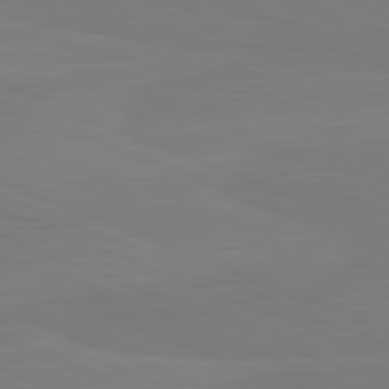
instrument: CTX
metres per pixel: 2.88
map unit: lApd
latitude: 82.0822
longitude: 165.8234
